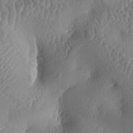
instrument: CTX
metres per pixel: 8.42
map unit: lAa
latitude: -5.3887
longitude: -128.4223
